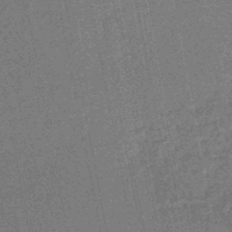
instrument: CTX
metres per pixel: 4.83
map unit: HNhu
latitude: -48.1039
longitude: 99.1053
